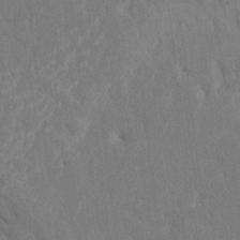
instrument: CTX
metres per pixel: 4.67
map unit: HNhu
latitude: 7.7072
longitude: -3.4237
